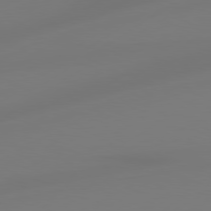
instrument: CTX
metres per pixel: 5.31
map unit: Hpe
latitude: 78.8758
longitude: -128.5923
